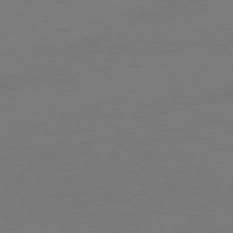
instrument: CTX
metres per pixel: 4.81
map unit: Ap
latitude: -76.7085
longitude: -93.3481
